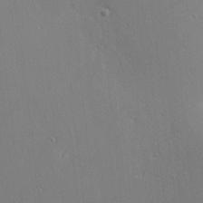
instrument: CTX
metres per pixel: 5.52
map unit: Nhu
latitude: 0.3656
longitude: -78.1389
